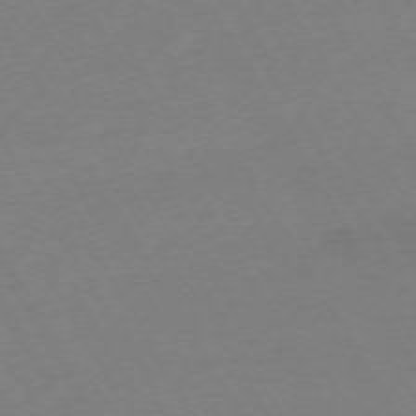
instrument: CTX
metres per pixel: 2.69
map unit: Hpe
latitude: -72.3873
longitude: 9.4265
